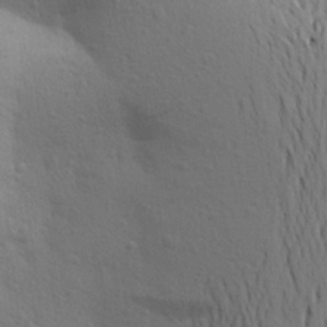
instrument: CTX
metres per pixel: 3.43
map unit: Aa
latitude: 25.2725
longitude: -148.8380
